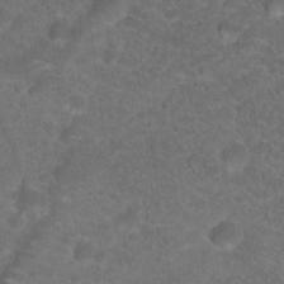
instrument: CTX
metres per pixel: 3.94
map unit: Hto
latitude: 19.1592
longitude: -38.8191
